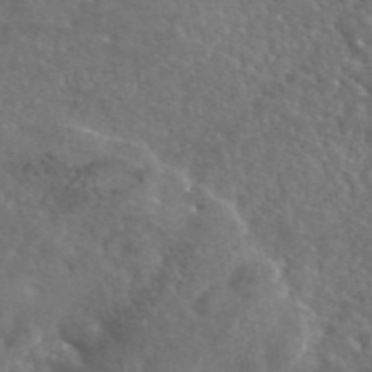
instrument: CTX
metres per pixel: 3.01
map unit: eAb
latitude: 45.0458
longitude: 113.8800
